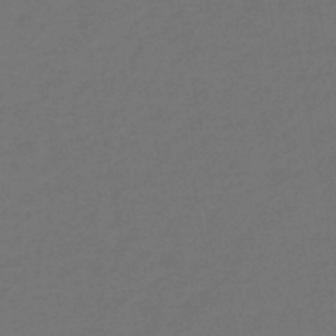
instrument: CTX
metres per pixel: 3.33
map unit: eHb
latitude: -47.7288
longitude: 82.3684
